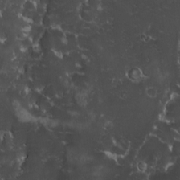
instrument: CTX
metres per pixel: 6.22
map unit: Ave
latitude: -10.1039
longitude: -116.8380
